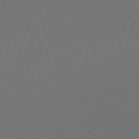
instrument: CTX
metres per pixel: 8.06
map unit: lHb
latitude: -47.5021
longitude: 75.9178
